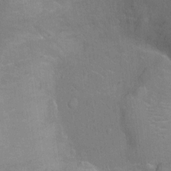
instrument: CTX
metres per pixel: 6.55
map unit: Nhu
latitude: -14.3118
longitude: -25.0080
